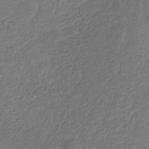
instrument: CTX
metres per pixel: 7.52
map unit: eHb
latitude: -32.0283
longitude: 73.1431
